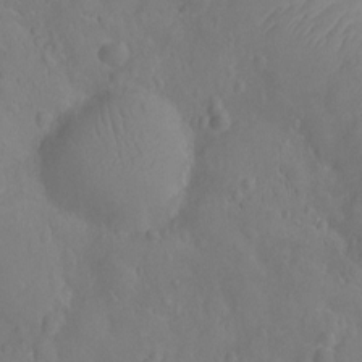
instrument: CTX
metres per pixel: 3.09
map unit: Ht
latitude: -10.1795
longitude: -23.1781
